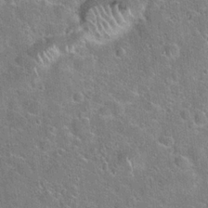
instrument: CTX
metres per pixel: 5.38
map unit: Hto
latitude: 21.6883
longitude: -51.2159
